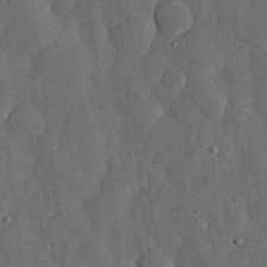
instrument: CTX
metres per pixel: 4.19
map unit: lHvf
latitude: 19.1025
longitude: -113.4048
